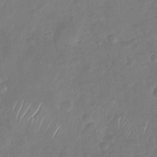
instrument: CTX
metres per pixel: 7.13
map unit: Nhu
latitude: -30.0283
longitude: -62.4223
